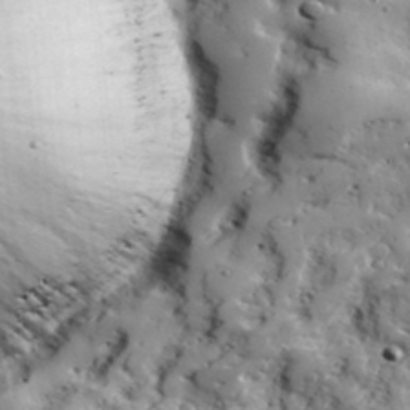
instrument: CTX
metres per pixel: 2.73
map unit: lHvf
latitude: 35.4804
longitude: -91.2537
